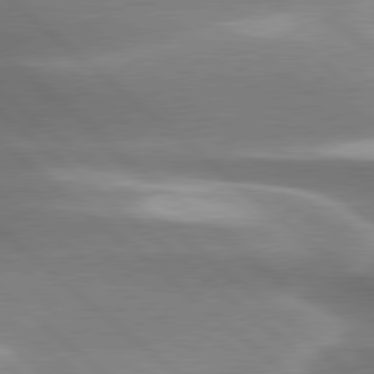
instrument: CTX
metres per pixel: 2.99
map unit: lApd
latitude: 79.7072
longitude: -116.7435
